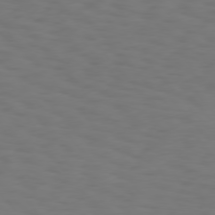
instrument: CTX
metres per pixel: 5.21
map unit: Hpe
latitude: 75.7639
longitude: -133.2159
